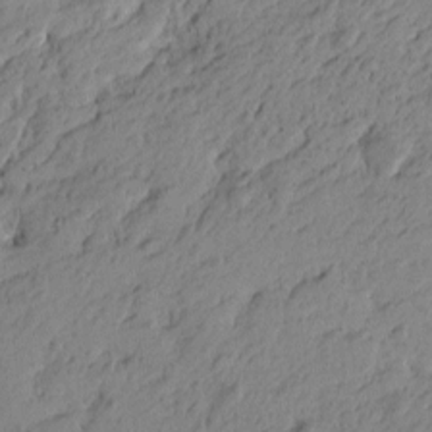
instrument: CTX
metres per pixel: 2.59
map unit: Htu
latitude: -4.9730
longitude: -179.7072
